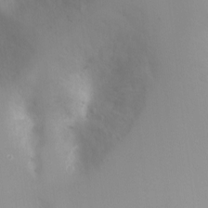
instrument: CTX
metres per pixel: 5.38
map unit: Ht
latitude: -4.2928
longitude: -29.1592
